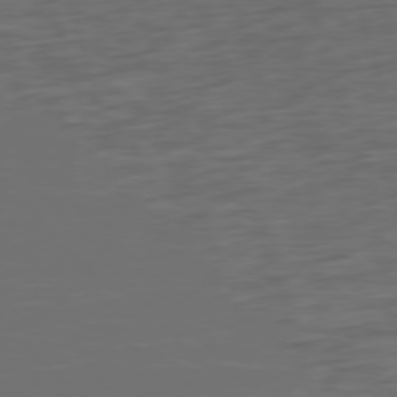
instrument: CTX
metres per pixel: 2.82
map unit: Ap
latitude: -77.0486
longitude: -73.6316
